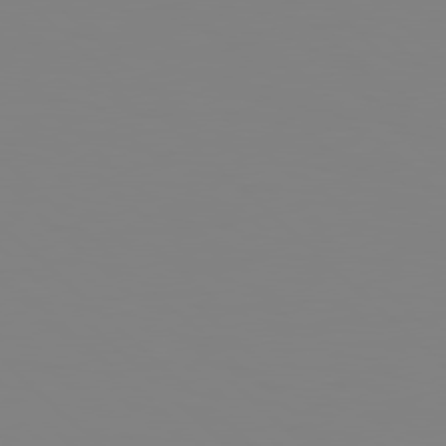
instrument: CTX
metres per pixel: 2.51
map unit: Hpe
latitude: 78.4412
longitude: 179.0108
